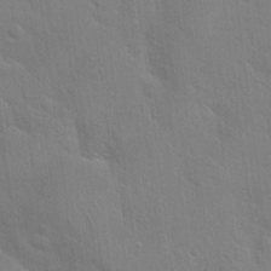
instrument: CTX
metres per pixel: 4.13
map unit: Hto
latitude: 21.6127
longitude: -52.1200
